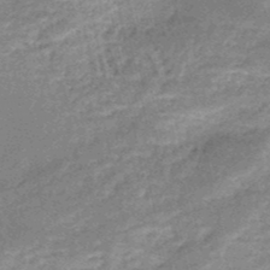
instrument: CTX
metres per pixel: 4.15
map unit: HNb
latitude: -51.2187
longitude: -41.2159
